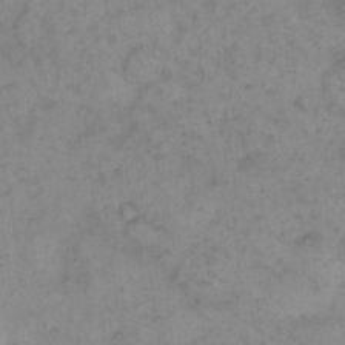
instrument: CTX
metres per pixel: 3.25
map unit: eHh
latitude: 15.3104
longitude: -65.9150
